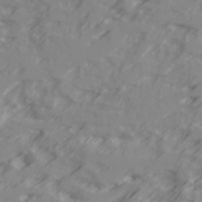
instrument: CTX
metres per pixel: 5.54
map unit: Ave
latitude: 17.6694
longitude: -129.3104
